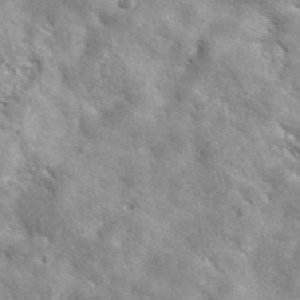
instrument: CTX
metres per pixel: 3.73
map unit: ANa
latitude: 42.6302
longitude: -88.8569
